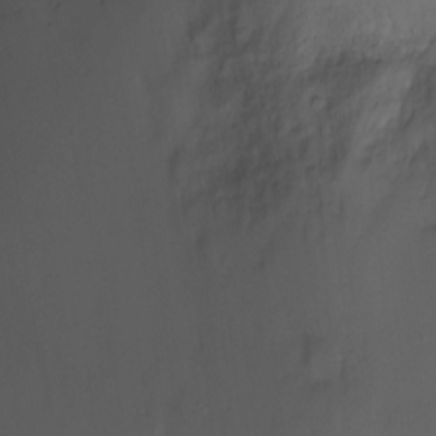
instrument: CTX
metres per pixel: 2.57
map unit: Ht
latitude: -15.6911
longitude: -41.0647
